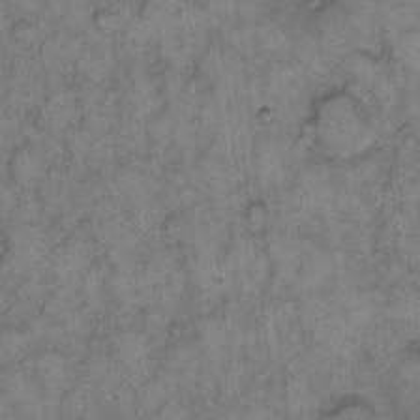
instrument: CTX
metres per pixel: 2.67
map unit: eHh
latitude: 10.4979
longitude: -63.5371
